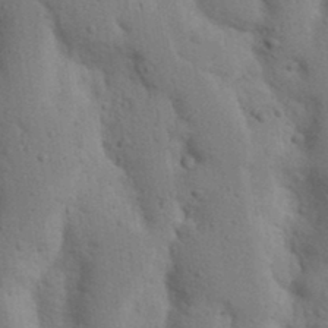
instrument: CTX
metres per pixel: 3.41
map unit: Nhu
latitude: 18.7246
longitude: -76.4223
